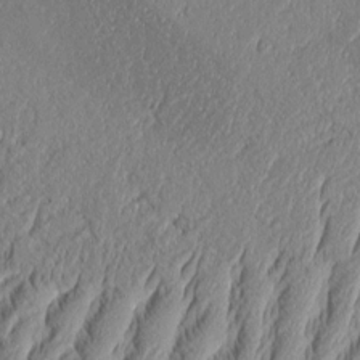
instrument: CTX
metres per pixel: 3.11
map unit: Aa
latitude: 8.8569
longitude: -130.7436
